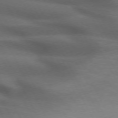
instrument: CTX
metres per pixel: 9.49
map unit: lApd
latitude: 72.0444
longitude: -50.5734
